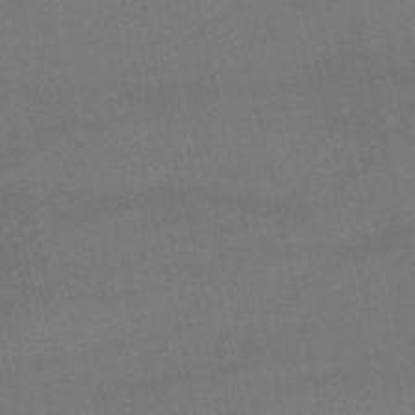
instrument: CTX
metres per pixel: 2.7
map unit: lHb
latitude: -47.9556
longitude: 70.7085
